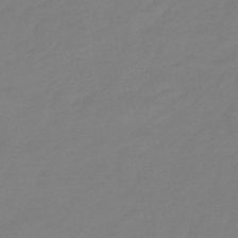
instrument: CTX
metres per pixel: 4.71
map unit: lHb
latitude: -44.8219
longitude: 64.5007
